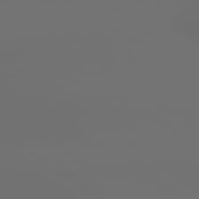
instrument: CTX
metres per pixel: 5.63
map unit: lApd
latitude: 79.8206
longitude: 176.6519
